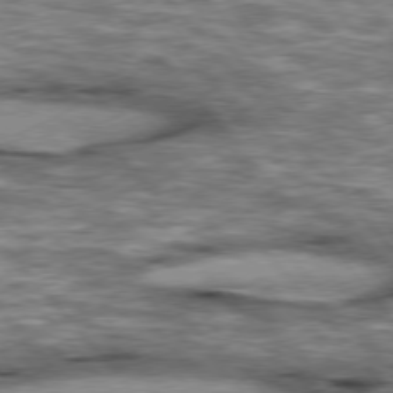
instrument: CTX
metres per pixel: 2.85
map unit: lApd
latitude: 76.6868
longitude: -49.1403
